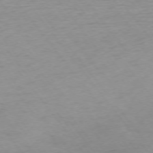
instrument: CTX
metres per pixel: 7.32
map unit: Ap
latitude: -75.1620
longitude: -83.1025
